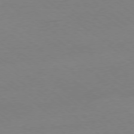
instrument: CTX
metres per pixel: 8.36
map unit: Ap
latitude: -78.4251
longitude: -95.7639
